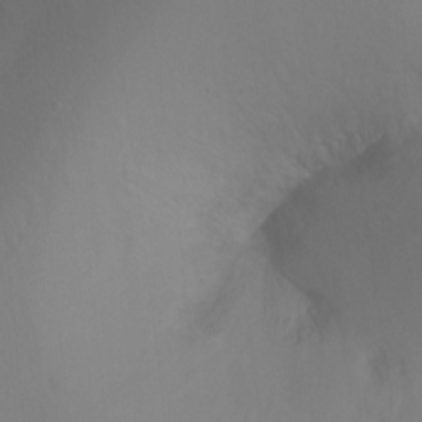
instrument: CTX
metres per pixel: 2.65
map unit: Ht
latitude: -8.6518
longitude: -37.0837
